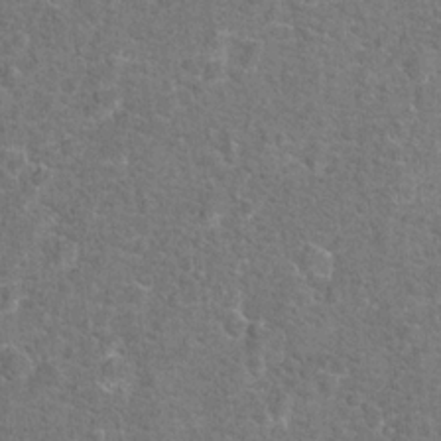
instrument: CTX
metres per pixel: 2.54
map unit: Hto
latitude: 17.2537
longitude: -42.8002
